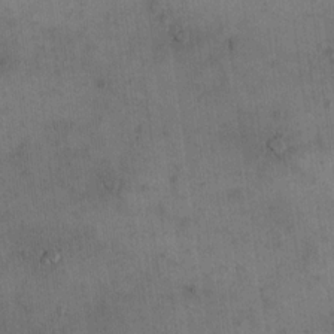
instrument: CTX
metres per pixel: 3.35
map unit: eHh
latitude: 15.8962
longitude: -67.2914
